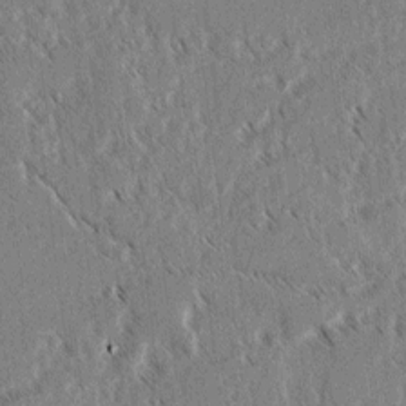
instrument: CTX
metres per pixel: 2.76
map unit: lAvf
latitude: 3.4615
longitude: -106.2523
